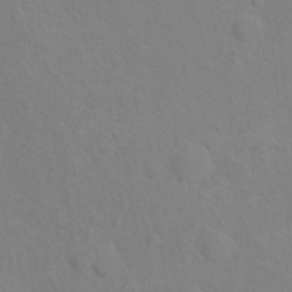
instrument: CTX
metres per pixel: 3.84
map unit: Nhu
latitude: 17.2537
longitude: -33.7450
